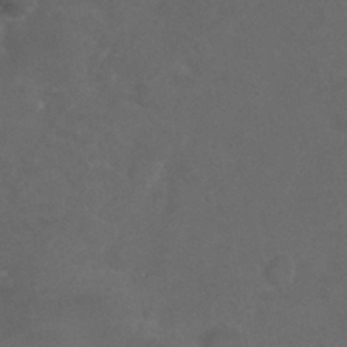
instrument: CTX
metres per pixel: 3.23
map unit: Nhu
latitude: 29.6505
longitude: -51.4426
